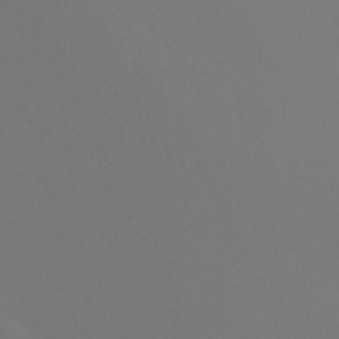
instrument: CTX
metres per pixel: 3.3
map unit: Htu
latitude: -11.6344
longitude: -70.8191
